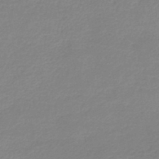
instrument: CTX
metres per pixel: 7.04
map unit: lHb
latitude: -45.1620
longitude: 71.6344
